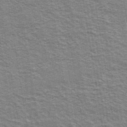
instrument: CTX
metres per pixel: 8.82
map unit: Ave
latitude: 39.1214
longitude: -108.8380
